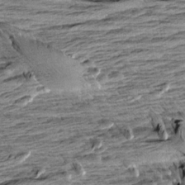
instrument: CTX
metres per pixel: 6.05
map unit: Aa
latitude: 8.5357
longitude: -139.2159
